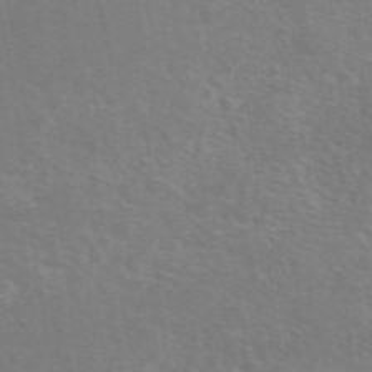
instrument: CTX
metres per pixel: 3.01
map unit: eAb
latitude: 51.1025
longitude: 112.8408
